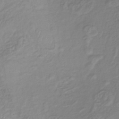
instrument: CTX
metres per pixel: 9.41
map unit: lHb
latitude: -36.2739
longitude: 69.9178
